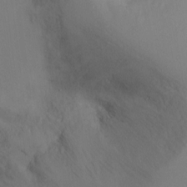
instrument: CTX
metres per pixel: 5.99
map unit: Nhu
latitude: -11.3321
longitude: -33.7828
